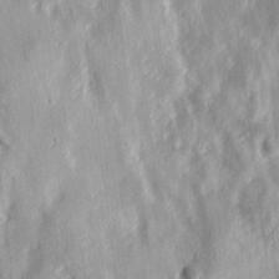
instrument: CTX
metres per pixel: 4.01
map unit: Ave
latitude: 17.4993
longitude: -133.4426
